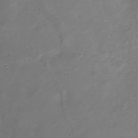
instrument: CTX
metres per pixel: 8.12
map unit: Nhe
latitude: -32.6519
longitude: -88.2334
